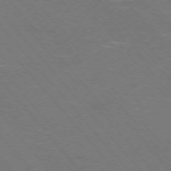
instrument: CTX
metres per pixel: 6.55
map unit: Ap
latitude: -75.7856
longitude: -69.1403
